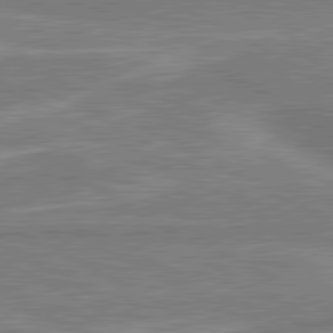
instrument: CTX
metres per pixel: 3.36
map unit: lApd
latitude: 80.8758
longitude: 141.9556
